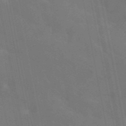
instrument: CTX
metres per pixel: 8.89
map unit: eAb
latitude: 46.1011
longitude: 121.0297
